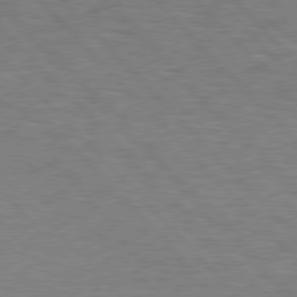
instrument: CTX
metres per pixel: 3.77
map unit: Hpe
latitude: 77.2537
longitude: -157.9339
